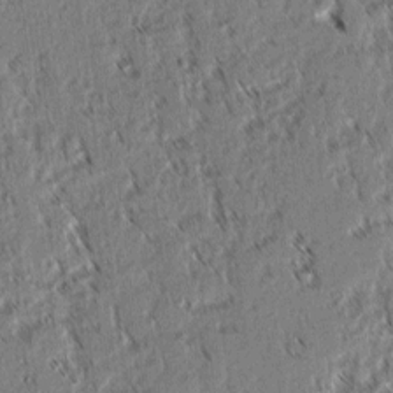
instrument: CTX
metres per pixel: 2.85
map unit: lAvf
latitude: 2.3656
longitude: -105.6505
